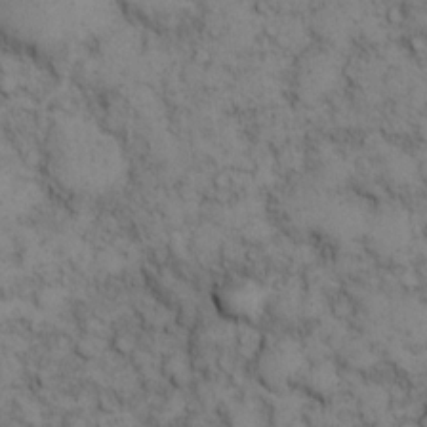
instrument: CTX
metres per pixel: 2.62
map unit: eHh
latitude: 14.1578
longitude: -63.7072
